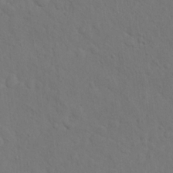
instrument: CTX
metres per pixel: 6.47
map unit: Hto
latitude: 12.6680
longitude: -37.1403
